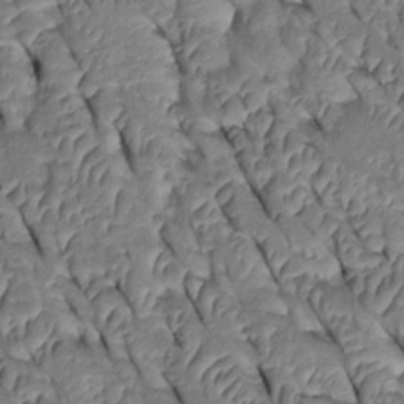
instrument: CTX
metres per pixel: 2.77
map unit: Htu
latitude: 0.2900
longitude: 148.6897
